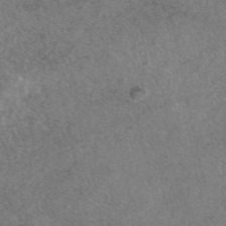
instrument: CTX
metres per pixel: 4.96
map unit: eAb
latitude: 47.5560
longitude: 107.4077
